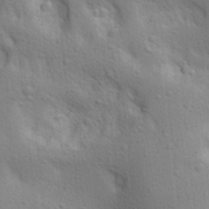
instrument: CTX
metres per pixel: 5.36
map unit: lAa
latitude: 18.0633
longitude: -138.9514
